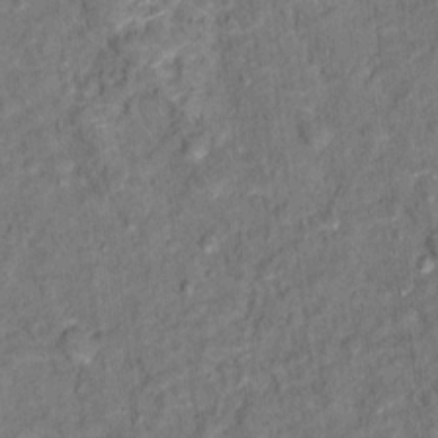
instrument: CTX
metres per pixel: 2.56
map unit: Hto
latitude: 15.8206
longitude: -36.4034
